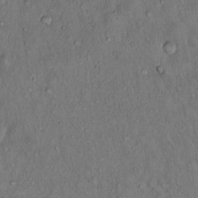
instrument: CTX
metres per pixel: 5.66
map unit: Hto
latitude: 15.5749
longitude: -59.2159
